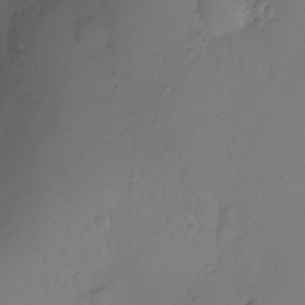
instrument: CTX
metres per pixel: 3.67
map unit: Ht
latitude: -7.8800
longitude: -20.2901
